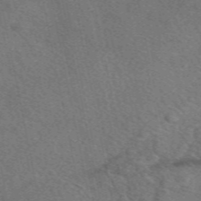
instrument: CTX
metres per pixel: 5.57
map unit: eAb
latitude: 50.6490
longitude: 110.3495
